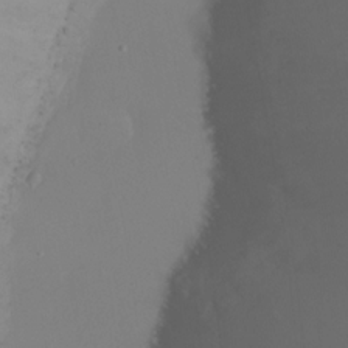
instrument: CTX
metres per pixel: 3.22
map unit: Ht
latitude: -16.5007
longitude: -41.4048
